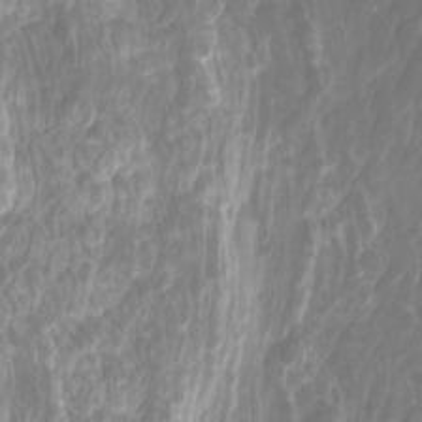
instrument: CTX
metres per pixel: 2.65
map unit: Htu
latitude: -10.7841
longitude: -73.8961
